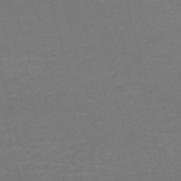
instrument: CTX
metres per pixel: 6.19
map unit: Nve
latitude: -59.1431
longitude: 58.3873
